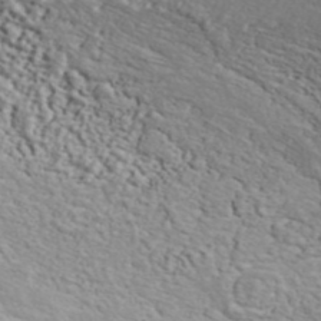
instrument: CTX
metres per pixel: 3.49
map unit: ANa
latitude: 41.4048
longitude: 29.1998
